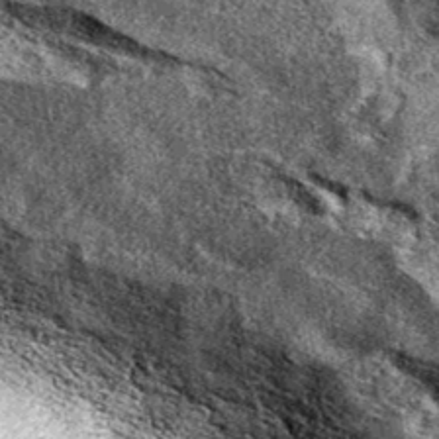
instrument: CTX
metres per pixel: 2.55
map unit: eAb
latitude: 37.6883
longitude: 105.9178
